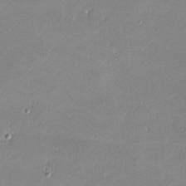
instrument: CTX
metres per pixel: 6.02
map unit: lHvf
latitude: -12.0094
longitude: -103.0836
